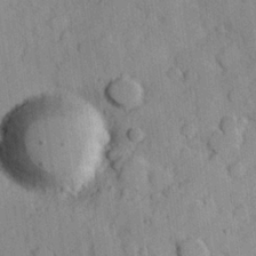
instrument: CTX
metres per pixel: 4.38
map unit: Hve
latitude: 23.8772
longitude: 147.9745
